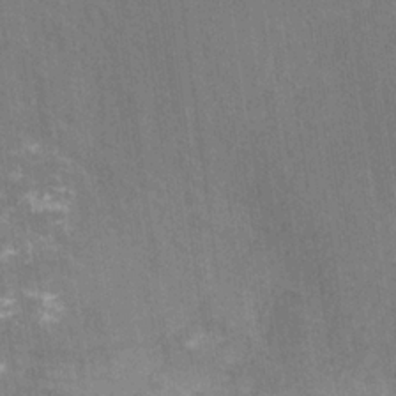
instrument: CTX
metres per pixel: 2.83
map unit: HNhu
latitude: -29.1620
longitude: 67.2376
